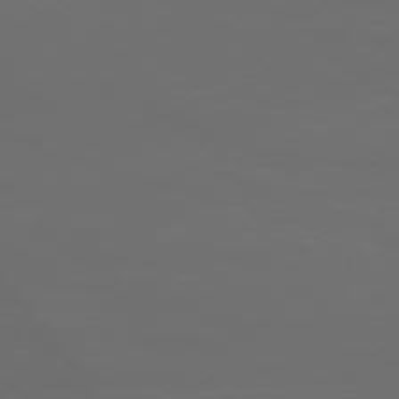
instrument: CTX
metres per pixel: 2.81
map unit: Ap
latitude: -76.4818
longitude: -82.3467
